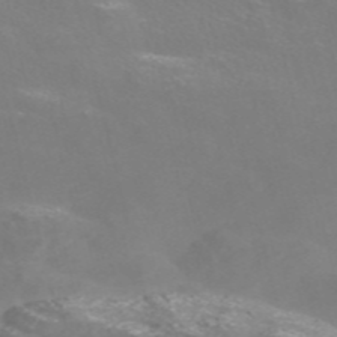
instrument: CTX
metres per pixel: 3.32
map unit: Nve
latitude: -56.8030
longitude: 52.2928
